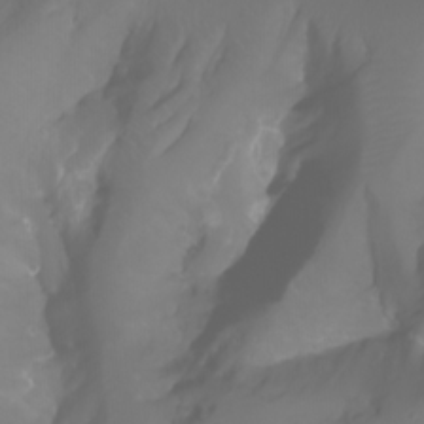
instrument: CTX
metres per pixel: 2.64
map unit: Aa
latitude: -10.7085
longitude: -68.1200
